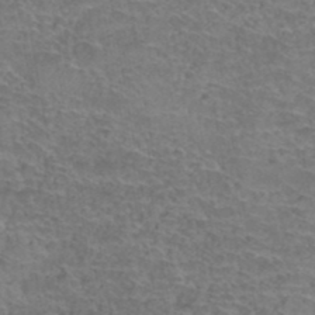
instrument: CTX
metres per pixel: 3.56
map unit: Hto
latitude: 37.5938
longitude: -42.3089
